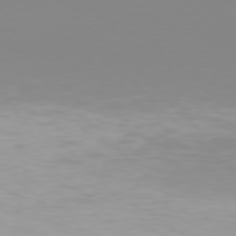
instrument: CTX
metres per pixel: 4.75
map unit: Hpe
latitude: 77.4237
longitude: -132.2900
